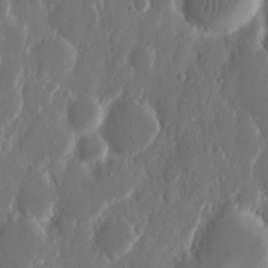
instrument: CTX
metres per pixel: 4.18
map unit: eHh
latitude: 11.7828
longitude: -71.1781
